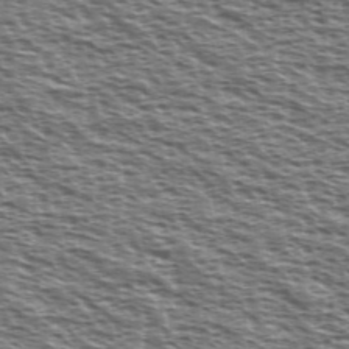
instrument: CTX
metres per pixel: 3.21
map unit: Ave
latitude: 38.2145
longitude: -112.7057
